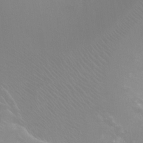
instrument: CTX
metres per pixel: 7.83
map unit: Ht
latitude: -4.3684
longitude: -18.8947
